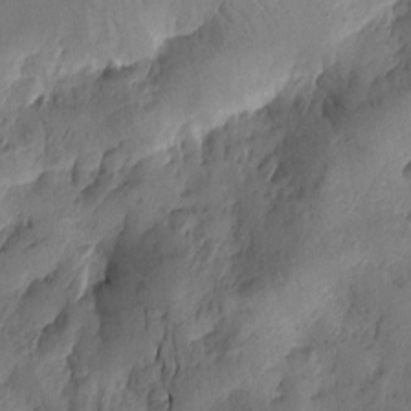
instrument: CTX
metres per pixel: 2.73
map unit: Htu
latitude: -2.0472
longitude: -176.6301
